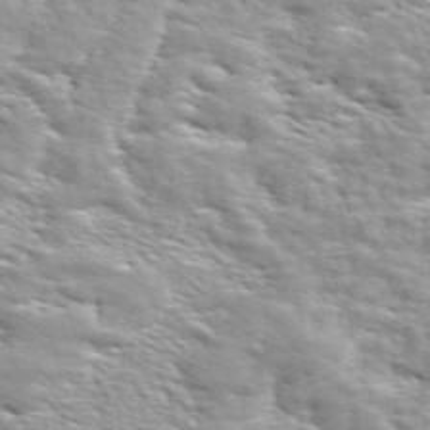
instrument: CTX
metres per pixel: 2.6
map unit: ANa
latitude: 49.3104
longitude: -74.5735
